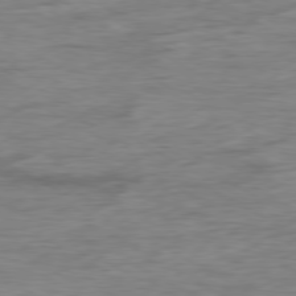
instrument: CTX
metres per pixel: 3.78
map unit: Ap
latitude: -79.8422
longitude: -83.8772
